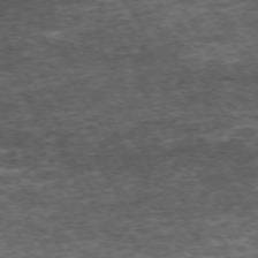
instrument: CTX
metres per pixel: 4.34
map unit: Hpe
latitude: -71.7856
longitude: 14.1039
